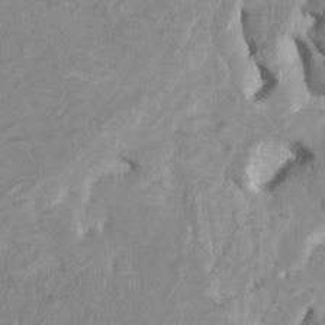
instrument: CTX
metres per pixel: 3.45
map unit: HNhu
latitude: 3.8961
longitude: -3.5560
